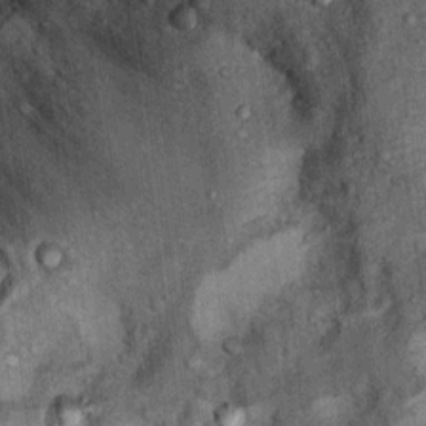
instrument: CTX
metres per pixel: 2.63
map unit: Ht
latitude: 9.5749
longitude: -37.8583
